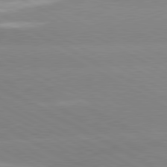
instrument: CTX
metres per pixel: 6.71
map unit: lApd
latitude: 80.5357
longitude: -154.1578
